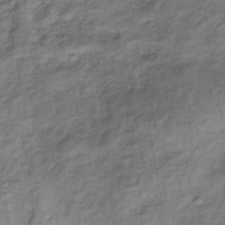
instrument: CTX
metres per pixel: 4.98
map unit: lHb
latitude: -33.6533
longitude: 65.5966
